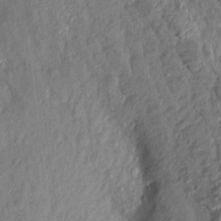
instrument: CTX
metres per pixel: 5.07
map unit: Aa
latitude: 17.4049
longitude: -146.4979
